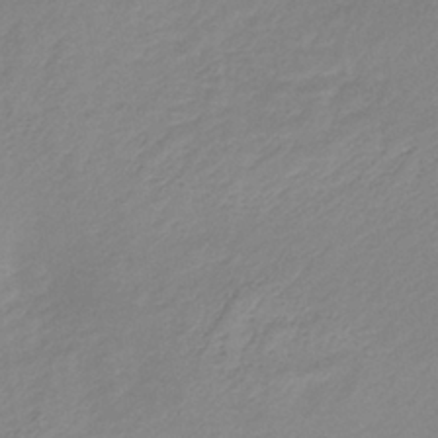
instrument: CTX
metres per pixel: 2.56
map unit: lHb
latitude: -37.2376
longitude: 70.7652
